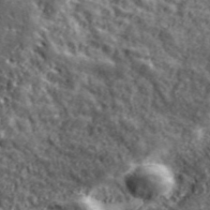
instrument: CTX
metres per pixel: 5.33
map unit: eHh
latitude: 43.6505
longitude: -89.2348
